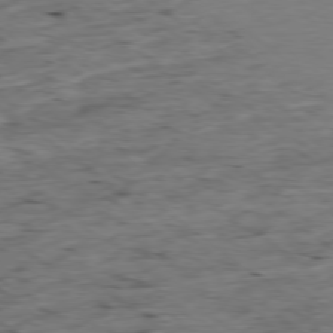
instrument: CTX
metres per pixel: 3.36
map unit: Ap
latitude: -78.6329
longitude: -89.7639
